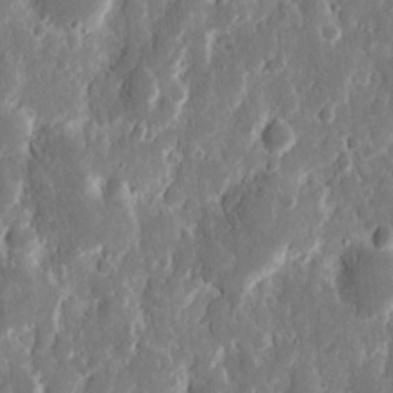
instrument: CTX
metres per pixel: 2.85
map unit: eHh
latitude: 12.4790
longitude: -72.3468
